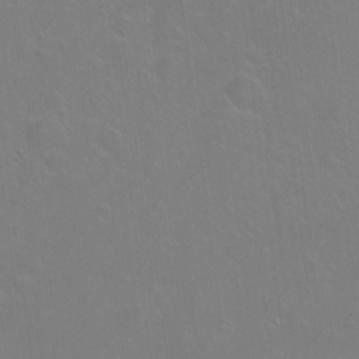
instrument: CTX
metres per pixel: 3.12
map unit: Nhu
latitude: -7.8233
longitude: -43.8772
